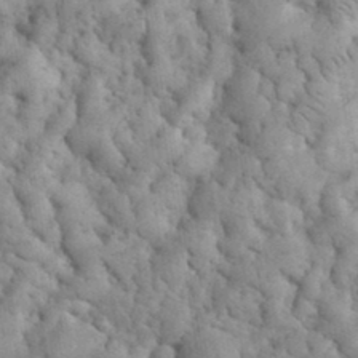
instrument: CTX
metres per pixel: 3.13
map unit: eHh
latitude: 33.6505
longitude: -66.4790
